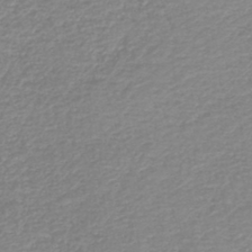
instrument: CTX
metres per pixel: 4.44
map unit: HNb
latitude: -40.2550
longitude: 49.8234
